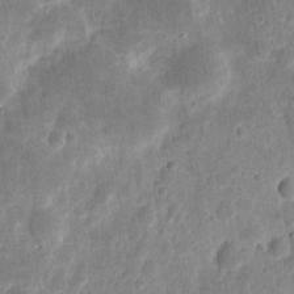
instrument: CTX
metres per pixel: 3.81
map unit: eHh
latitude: 8.2145
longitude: -71.8016
